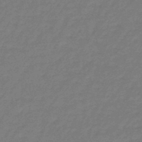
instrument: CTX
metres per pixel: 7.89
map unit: eHb
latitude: -46.3306
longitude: 82.2361
